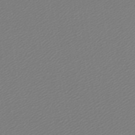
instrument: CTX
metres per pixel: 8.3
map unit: lHb
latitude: -45.5777
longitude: 56.9541
